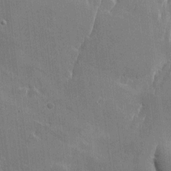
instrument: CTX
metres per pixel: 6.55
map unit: Htu
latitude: -6.7841
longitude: 175.9556
